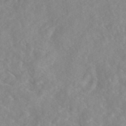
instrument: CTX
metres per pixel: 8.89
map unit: eAb
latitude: 45.1403
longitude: 127.1809
